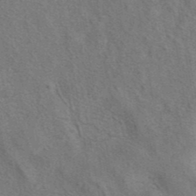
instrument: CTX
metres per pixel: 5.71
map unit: eAb
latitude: 41.1214
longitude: 107.3132
